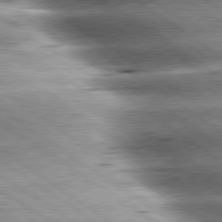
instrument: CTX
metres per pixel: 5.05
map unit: lApd
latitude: 80.0444
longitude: -141.0836
